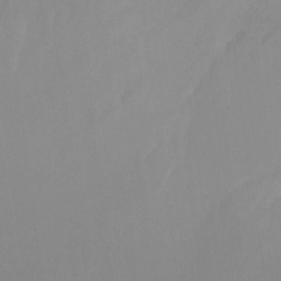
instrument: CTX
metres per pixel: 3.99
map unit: Ht
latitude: -8.6329
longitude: -32.4034
